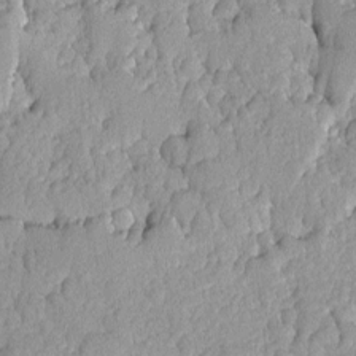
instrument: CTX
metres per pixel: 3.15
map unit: Ave
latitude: -9.0108
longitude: -116.6302
